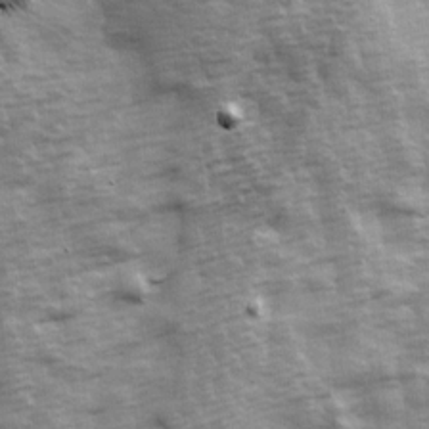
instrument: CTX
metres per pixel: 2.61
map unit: Ave
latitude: 13.8583
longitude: -104.3468
